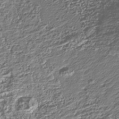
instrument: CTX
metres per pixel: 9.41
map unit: Nhu
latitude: -39.6722
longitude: -83.0080
